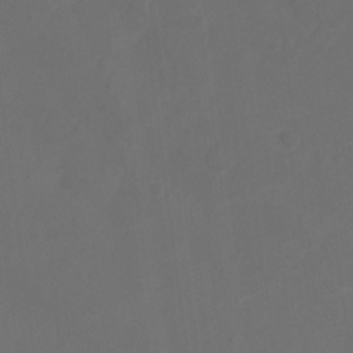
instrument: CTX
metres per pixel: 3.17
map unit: Ht
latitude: -10.1417
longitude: -35.2537
